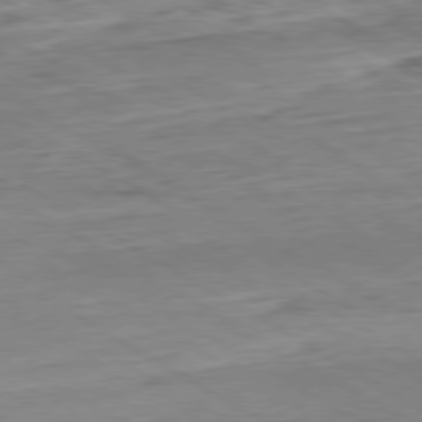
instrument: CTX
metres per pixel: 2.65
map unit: Hpe
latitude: -80.6897
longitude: 22.4062
